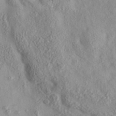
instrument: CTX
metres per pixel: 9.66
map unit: eAb
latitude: 35.6505
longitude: 107.6344
